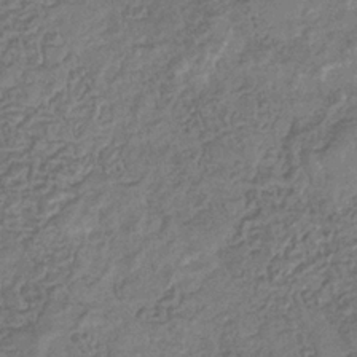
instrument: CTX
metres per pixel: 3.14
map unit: eHb
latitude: -35.2376
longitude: 80.5385
